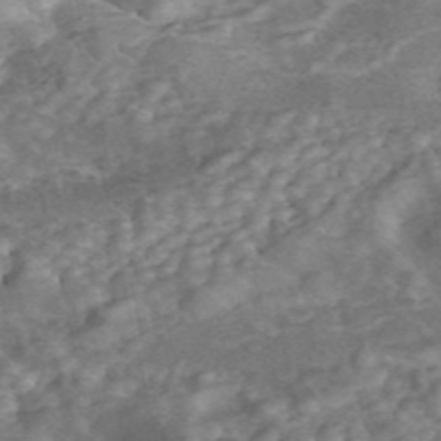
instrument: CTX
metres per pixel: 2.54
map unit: ANa
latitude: 46.0444
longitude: 25.1998
